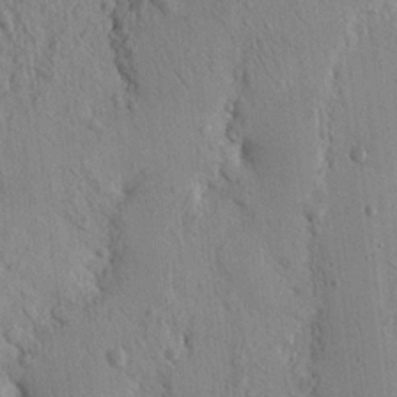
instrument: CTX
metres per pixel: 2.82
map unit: Nhu
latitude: 15.4616
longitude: -78.0633
